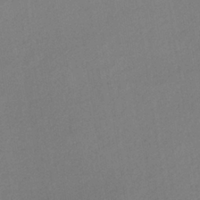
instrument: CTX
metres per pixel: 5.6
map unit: lHb
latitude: -36.6329
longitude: 68.7652
